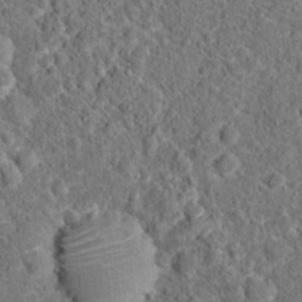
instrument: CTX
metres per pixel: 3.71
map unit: Hto
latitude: 15.8206
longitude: -39.0458
